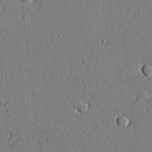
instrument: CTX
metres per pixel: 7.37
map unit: lHvf
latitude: 20.8758
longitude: 143.8611
